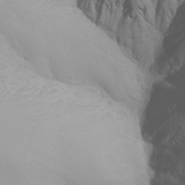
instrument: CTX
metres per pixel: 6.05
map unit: Nhu
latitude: -7.1431
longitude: -90.1011
